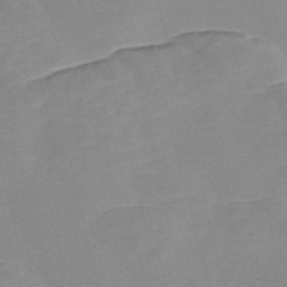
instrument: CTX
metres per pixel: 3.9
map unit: Nve
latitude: -57.4643
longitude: 57.8044
